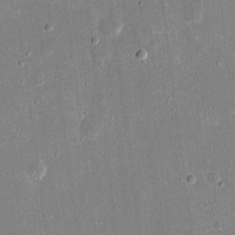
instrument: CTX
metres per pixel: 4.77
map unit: eHh
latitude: 17.6505
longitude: -70.8380
